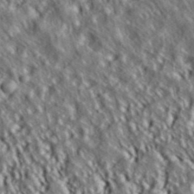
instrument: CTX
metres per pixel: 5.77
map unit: ANa
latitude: 39.7827
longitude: 30.0472
